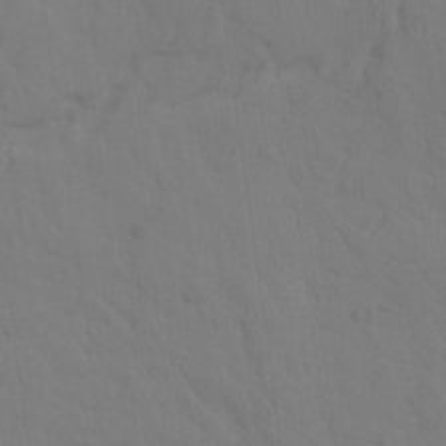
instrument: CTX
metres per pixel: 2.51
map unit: Ave
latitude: 15.3671
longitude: -129.8016
